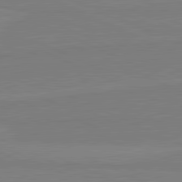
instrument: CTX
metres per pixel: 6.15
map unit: lApd
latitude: 81.8394
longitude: 167.3510
